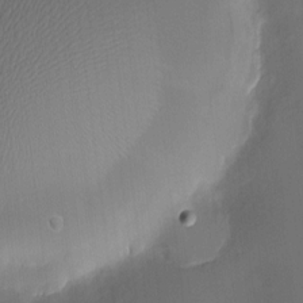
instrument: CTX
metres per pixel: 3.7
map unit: HNhu
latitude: 9.7828
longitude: 9.8422
